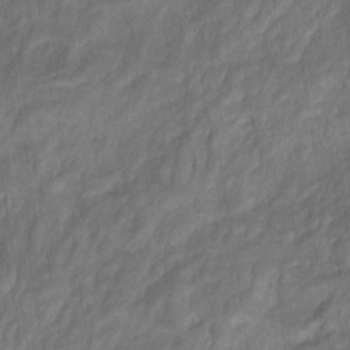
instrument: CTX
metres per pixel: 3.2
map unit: eHb
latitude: -30.1039
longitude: 71.5210
